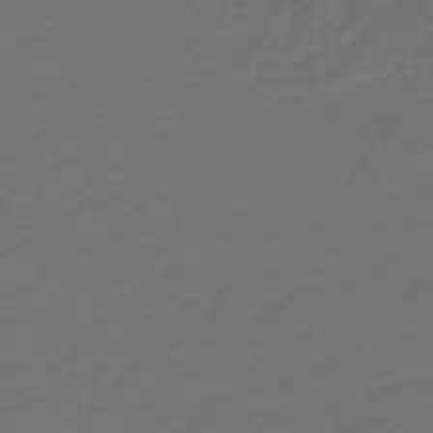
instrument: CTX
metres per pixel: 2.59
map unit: HNb
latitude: -47.5777
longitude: 55.2187
